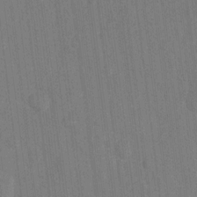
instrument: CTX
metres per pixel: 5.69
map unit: Hto
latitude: -10.1606
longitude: -36.1578
